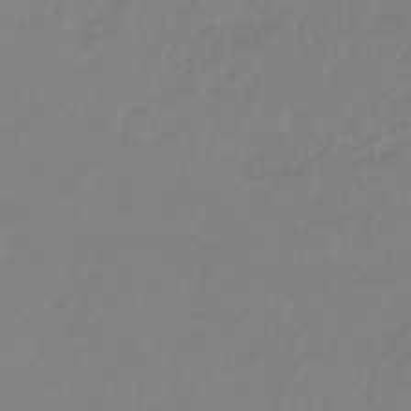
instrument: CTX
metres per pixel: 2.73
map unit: lHb
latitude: -44.5952
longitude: 71.0487
